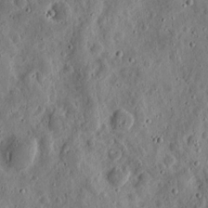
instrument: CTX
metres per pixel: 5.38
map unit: eHh
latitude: 10.9703
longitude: -73.8206
